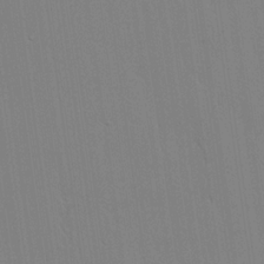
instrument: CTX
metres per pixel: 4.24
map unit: lHvf
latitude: 20.4412
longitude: 142.6140
